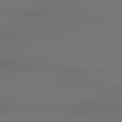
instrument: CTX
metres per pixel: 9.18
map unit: lApd
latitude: 79.2915
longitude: -137.1026
